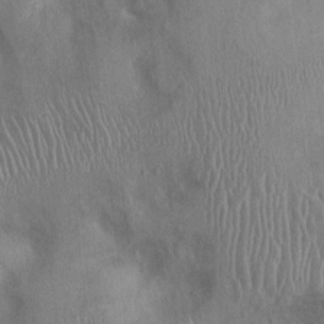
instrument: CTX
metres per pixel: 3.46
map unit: Ht
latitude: 0.1577
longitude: -13.1025
